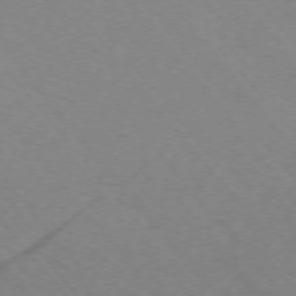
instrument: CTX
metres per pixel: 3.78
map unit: Ap
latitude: -75.5588
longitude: -70.4034
